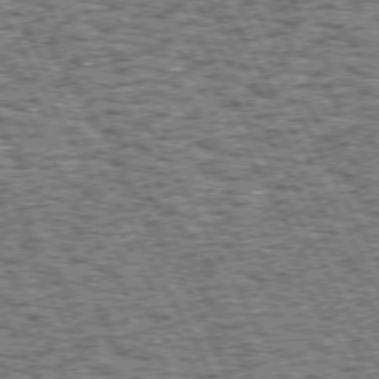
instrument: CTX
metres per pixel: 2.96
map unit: Hpe
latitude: 72.2901
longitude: -124.9324
